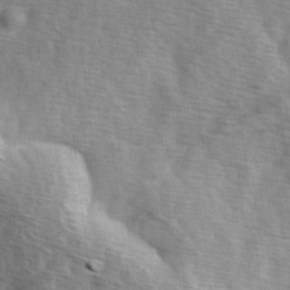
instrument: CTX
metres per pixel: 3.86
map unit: Ave
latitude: 1.6316
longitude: -111.9150
